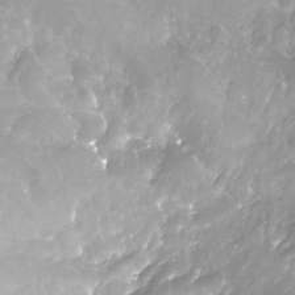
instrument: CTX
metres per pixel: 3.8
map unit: Nhe
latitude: -32.7275
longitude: -93.0836
